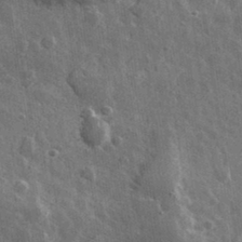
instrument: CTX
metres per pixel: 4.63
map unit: lHvf
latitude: 34.3656
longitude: -88.4979
